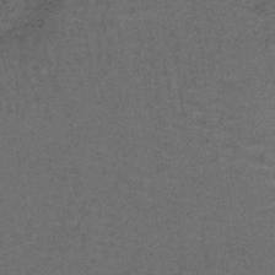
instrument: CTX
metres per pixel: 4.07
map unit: lHb
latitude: -41.6722
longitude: 57.6533
